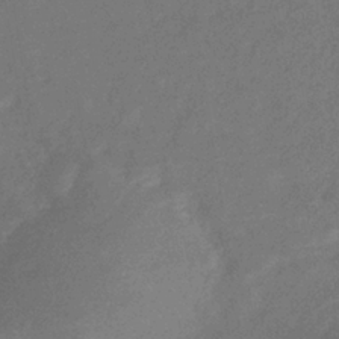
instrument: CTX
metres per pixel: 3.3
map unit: eHb
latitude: -34.4818
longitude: 75.2187
